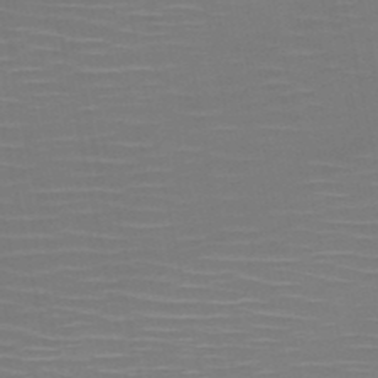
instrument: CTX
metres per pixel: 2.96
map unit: HNb
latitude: -51.0486
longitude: -46.6869
